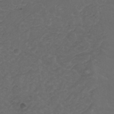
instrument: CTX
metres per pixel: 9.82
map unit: Nhu
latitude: 22.7057
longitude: -65.6505
